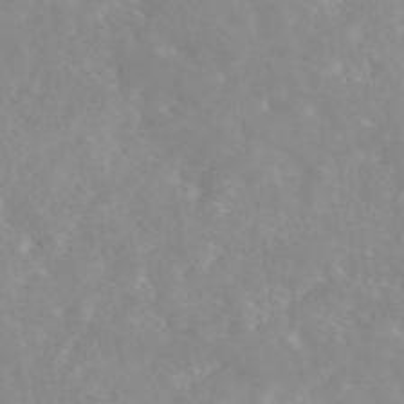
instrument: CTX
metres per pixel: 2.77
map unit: eAb
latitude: 45.0647
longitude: 126.7085
